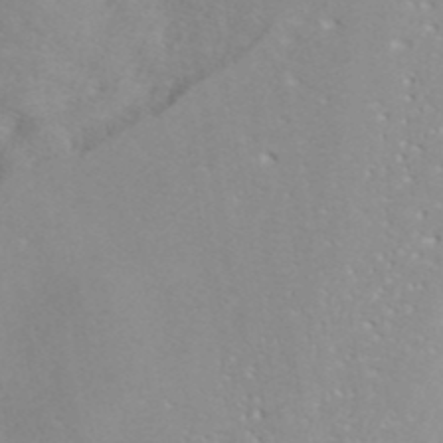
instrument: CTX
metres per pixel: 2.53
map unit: ANa
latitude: 40.6868
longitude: 28.5196
